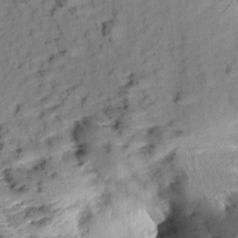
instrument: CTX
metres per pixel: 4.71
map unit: Aa
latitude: 9.3104
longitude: -140.7057
